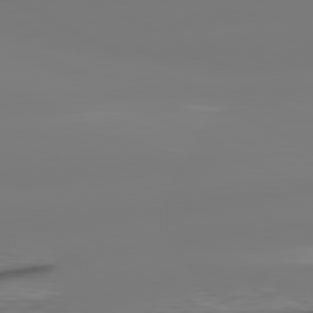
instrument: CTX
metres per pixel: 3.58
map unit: lApd
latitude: 80.8002
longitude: -156.9135
